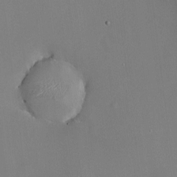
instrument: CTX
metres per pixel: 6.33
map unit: Nhu
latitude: -8.1039
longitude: -85.7828
